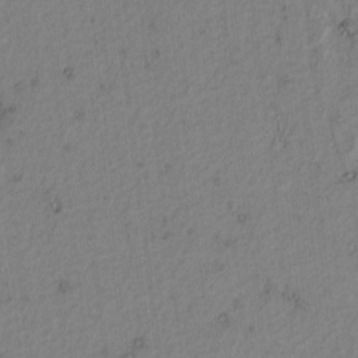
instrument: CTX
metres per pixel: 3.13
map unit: Htu
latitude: -3.1998
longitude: 167.5588
